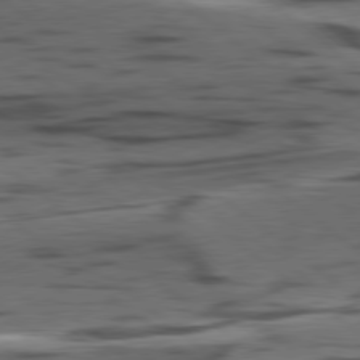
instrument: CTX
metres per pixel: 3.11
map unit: lApd
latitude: 78.8947
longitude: -50.0633
